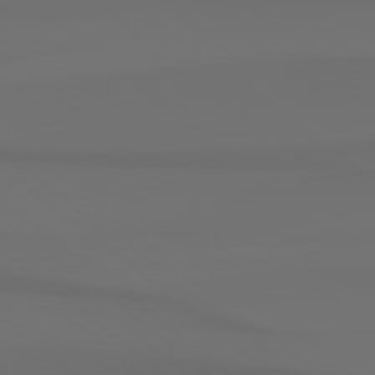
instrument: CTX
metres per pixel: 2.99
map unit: Hpe
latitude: 78.4601
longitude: -133.9528
